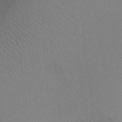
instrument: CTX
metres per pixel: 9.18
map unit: Ht
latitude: -3.9178
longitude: -27.7261
